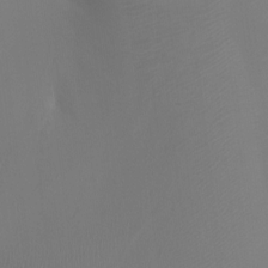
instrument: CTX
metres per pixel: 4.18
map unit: Ht
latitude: -2.0283
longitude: -18.2900
